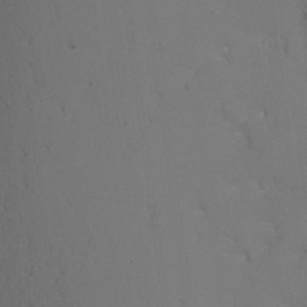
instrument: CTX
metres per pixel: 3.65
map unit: Ht
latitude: 1.3859
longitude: -33.8772
